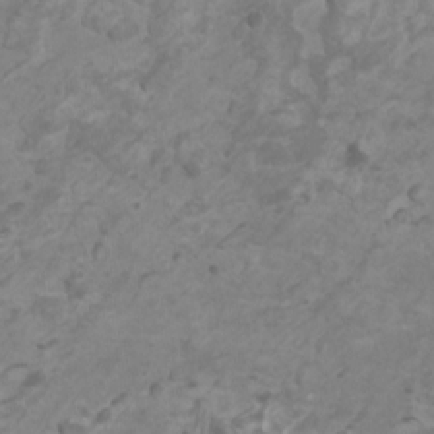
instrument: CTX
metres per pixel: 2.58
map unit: HNhu
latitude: 1.8772
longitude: -2.1766
